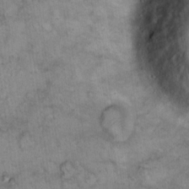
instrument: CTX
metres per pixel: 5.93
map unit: eHh
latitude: 15.0837
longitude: -64.6679
